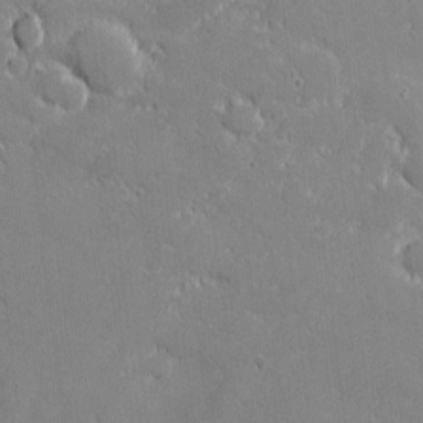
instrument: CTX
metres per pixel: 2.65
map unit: eHh
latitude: -1.9179
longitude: -82.5734
